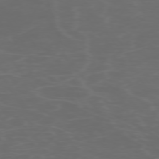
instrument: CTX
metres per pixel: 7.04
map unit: Ap
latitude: -75.6344
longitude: -83.9717
